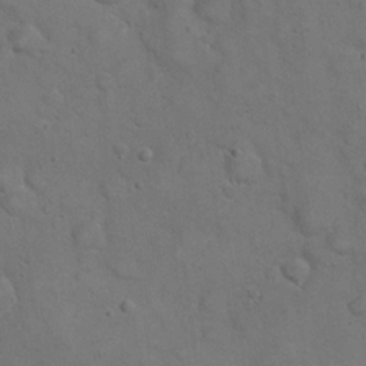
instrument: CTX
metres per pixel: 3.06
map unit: eHh
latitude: 21.3671
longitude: -59.6127
